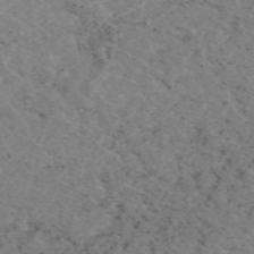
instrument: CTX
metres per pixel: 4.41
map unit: eAb
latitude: 49.1781
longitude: 108.3873
